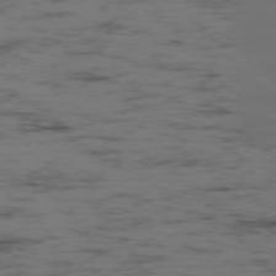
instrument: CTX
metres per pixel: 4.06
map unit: Ap
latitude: -76.7085
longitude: -82.1955
